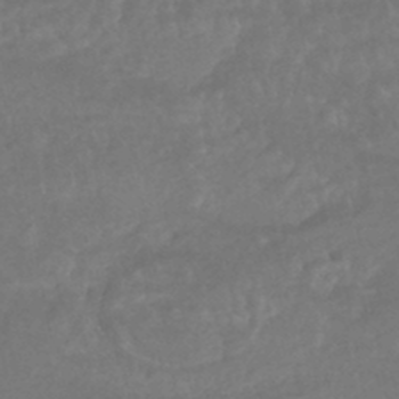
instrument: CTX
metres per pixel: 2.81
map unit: HNhu
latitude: -46.0661
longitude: 97.8045
